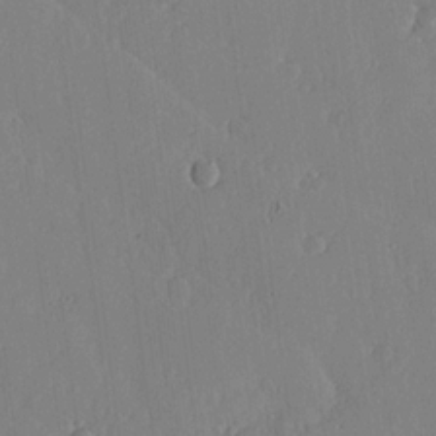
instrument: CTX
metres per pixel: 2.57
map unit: lHvf
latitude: 18.1766
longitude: -114.7246
